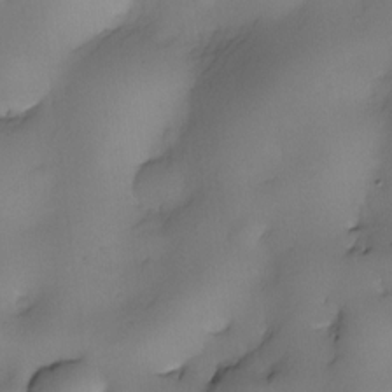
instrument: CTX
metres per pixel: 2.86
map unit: eHh
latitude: -22.9731
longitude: 15.2376
